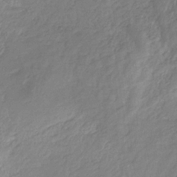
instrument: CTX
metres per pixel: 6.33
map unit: HNhu
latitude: -29.6344
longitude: 66.8030
